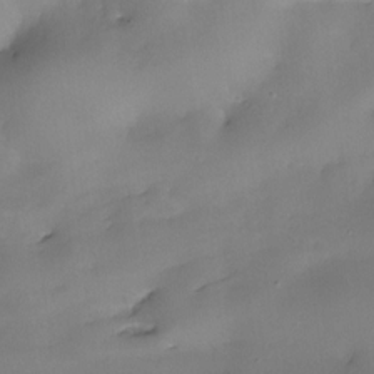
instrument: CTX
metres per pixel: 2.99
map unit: eHh
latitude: -23.2943
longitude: 15.3321
